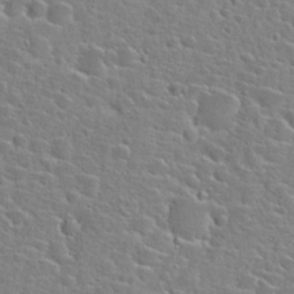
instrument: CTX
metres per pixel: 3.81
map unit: Hto
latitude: 24.3845
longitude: -46.5924
